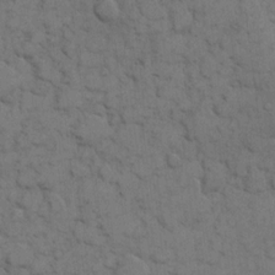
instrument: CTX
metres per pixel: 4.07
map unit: eHh
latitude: 7.7827
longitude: -64.9703
